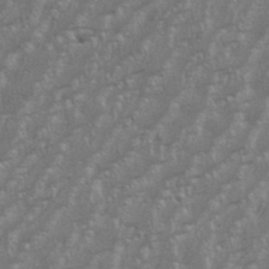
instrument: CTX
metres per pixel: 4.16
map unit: eHh
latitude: 34.7624
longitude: -132.4223
